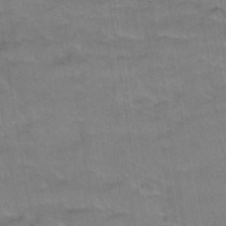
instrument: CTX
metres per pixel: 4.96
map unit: Hto
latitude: 39.0647
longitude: -42.3278
